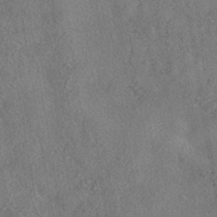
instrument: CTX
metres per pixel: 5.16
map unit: HNhu
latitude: -38.9542
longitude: 100.7274
